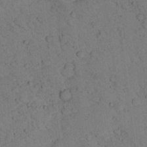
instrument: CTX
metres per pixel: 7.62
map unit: lHvf
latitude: 13.3671
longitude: 178.3873
